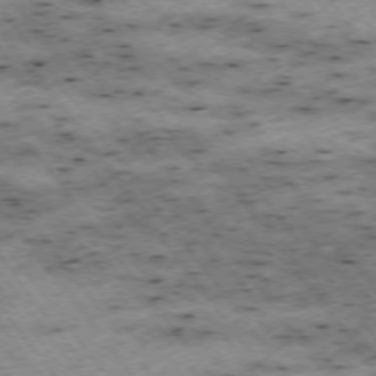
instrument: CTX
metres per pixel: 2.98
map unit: Hpe
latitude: -74.8219
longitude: 4.5384
